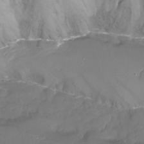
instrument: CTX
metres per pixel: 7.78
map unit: Nhu
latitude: -14.0283
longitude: -59.9339
